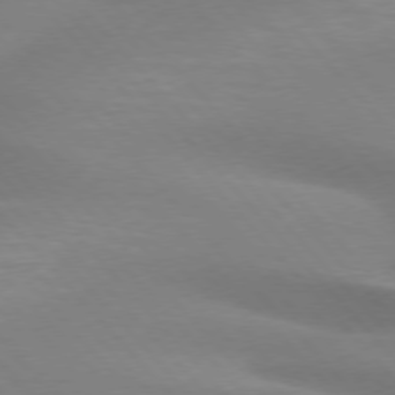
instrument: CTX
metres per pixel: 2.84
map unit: lApd
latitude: 75.3482
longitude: -61.0080
